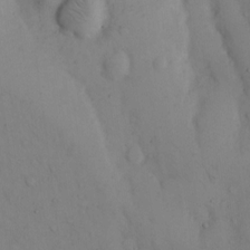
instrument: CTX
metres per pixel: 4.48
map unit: Hto
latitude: 11.4427
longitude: -61.3481
